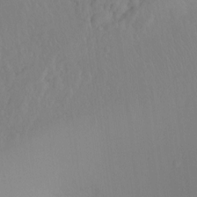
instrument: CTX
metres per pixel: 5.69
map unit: Ht
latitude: -8.0283
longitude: -38.3656
